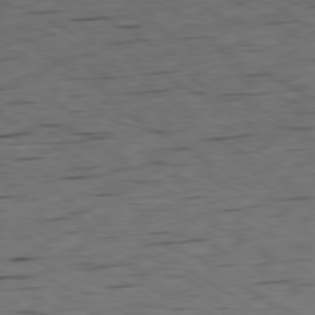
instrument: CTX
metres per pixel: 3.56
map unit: Ap
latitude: -80.0661
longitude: -100.5924
